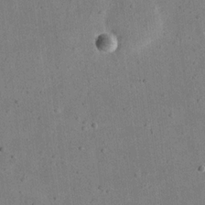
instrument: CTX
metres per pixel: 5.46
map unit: eHh
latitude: 18.4412
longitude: -71.2159
